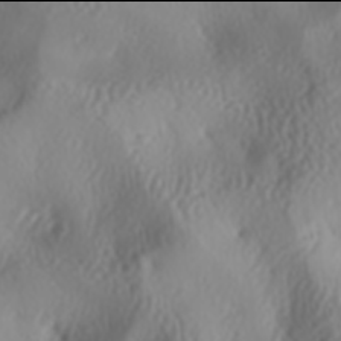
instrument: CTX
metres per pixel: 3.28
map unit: lAa
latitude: -6.0094
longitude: -124.1389
